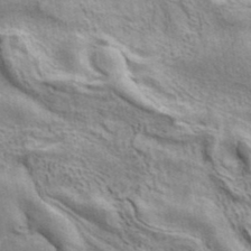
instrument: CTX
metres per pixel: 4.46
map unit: ANa
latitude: 41.6315
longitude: 17.2187
